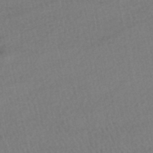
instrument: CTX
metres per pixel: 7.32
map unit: HNhu
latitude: -48.2173
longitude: 102.3684
